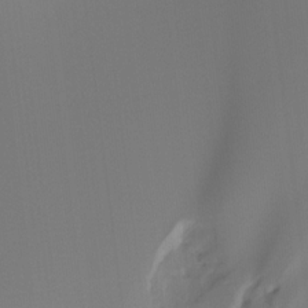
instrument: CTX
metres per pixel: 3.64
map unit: Hto
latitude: -7.5021
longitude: -47.4049
